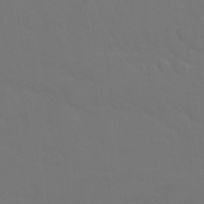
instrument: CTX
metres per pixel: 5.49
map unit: Nhu
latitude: 30.1578
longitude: -52.1956
